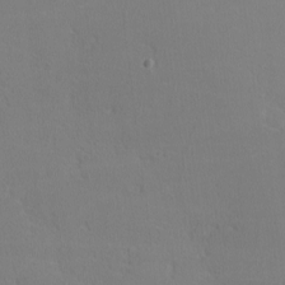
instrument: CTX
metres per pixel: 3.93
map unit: lHvf
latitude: -12.0472
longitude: -99.9528
